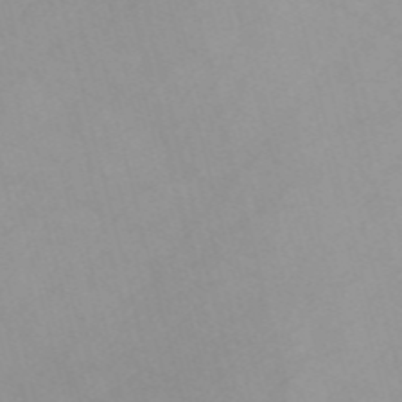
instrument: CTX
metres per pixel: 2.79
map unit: Nve
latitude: -57.3509
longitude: 59.6154
